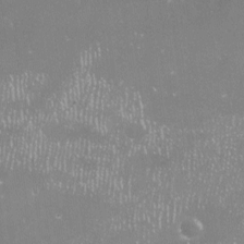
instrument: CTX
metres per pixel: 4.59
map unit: Nve
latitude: -17.9178
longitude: -59.5182
